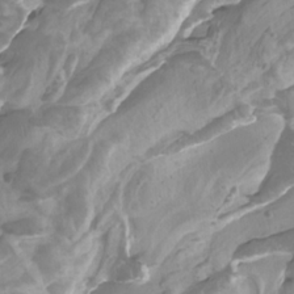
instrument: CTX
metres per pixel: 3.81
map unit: Htu
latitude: -5.4265
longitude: -76.0822
